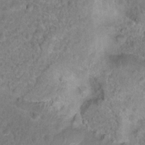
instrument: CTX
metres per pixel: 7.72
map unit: Hto
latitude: 18.0822
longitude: -40.7246
